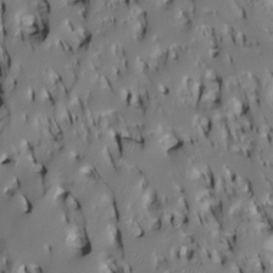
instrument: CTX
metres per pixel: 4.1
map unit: Htu
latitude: -5.0864
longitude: 150.1983
